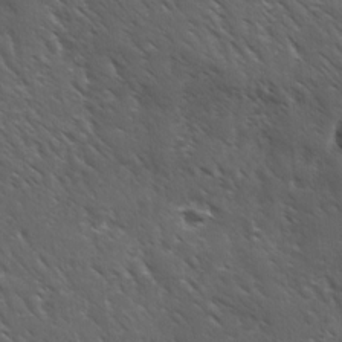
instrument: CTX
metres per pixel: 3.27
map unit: Ave
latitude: 11.0270
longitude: -103.6883
